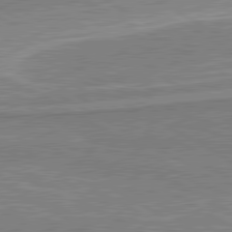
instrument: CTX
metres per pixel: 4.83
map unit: lApd
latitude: 80.6679
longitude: 142.4817
